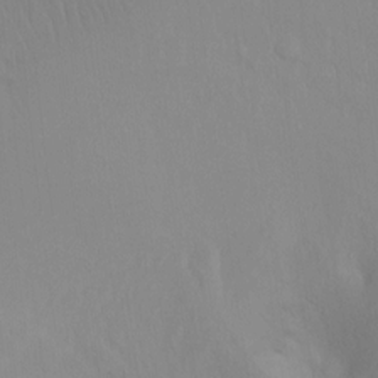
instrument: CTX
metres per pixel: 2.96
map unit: Ht
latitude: -8.6140
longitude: -38.2522
